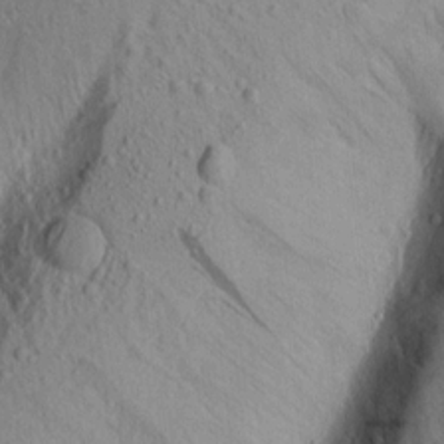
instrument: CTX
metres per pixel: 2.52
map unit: Aa
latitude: 16.5546
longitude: -143.9717
